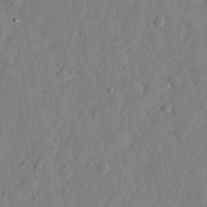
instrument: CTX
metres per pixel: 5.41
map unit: eHh
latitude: 28.8569
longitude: -74.4601
